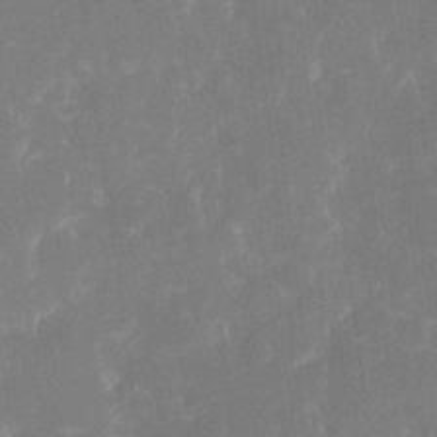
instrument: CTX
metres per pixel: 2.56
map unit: eHh
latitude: 6.1011
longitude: -69.4993
